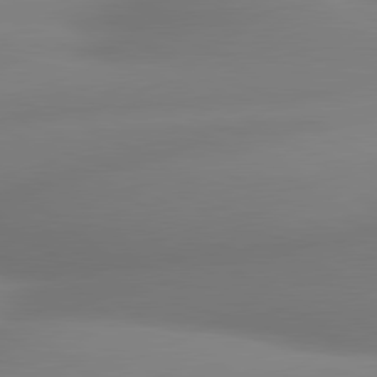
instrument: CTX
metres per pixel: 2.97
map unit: lApd
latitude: 80.2900
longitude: -164.0255
